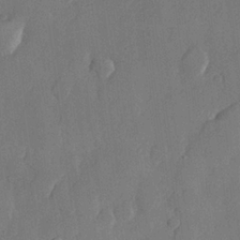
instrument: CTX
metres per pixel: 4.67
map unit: lHvf
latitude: 22.6490
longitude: 145.4643
